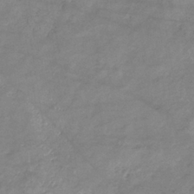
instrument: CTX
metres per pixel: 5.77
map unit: eHb
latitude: -36.2172
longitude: 74.7652
